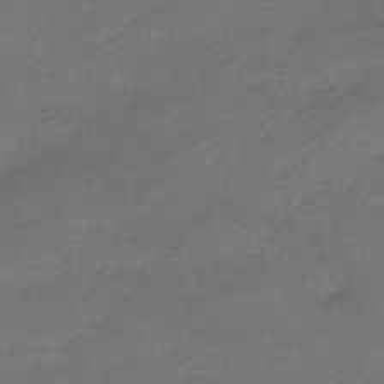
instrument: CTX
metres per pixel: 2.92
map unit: HNhu
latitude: -39.7100
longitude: 94.7841
